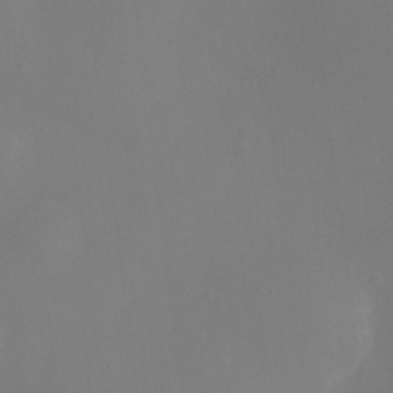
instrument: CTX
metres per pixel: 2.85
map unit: Ht
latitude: -6.2172
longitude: -20.2334
